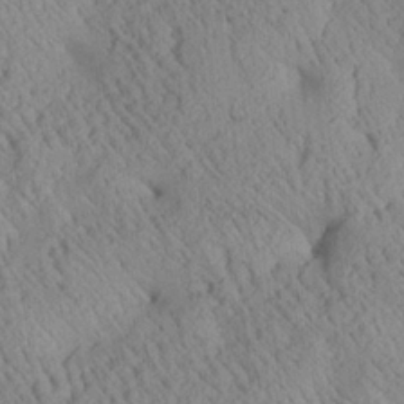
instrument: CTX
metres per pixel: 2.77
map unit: Aa
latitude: 25.2159
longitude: -134.0822
